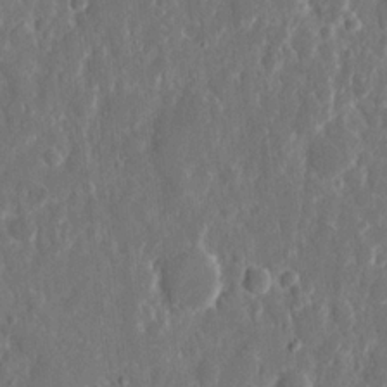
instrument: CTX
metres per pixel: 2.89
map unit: eHh
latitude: 11.5371
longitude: -71.4048
